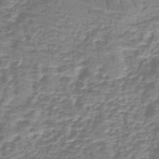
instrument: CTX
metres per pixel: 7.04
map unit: lHb
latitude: -41.1809
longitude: 59.1998
